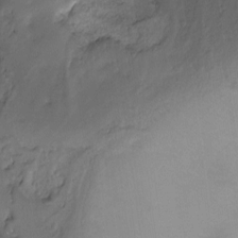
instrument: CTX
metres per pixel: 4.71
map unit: Ht
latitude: -2.5006
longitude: -29.8583
